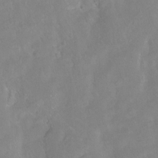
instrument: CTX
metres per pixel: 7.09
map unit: Ht
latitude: -14.6897
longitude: -42.5735
